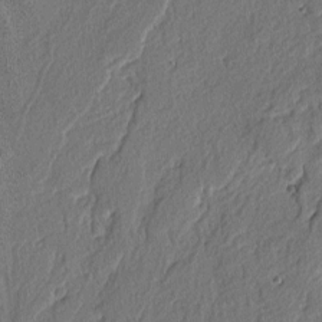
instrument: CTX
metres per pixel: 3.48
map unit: lAvf
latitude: -3.9745
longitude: -109.0080
